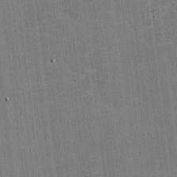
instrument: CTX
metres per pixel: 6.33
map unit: eHh
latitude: -4.3117
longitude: -80.3278
